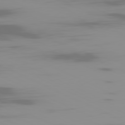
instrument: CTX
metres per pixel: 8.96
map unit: Ap
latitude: -81.2565
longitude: -62.1389
